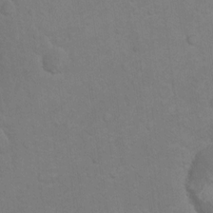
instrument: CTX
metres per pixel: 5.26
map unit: Nhu
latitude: 10.3278
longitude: -25.6882
